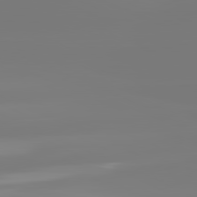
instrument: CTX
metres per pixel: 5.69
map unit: lApd
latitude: 81.6127
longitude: -148.9703
